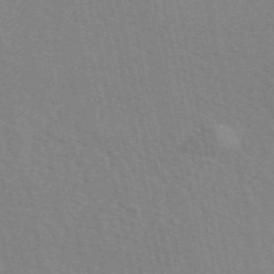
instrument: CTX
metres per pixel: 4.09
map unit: eAb
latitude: 51.1970
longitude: 113.4643
